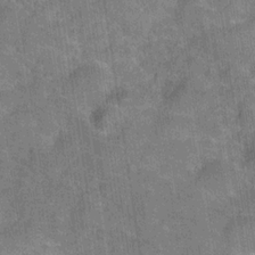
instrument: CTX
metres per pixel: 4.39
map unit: Hve
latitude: -31.1809
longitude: 96.2173
